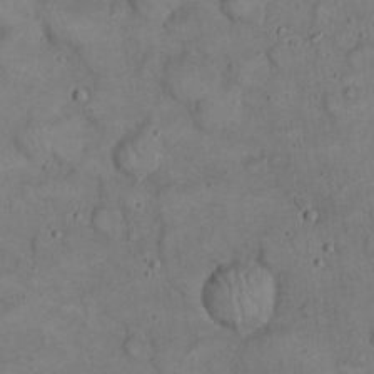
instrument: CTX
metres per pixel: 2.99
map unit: eHh
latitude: 20.7247
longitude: -59.7828
